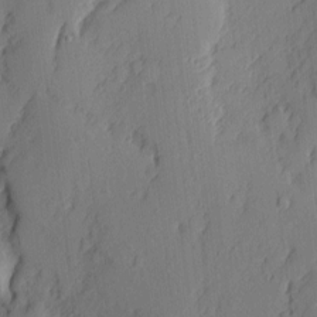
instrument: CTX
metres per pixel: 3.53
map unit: eHh
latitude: 4.3845
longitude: -76.1011
